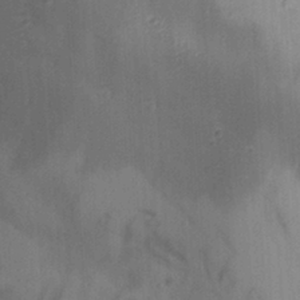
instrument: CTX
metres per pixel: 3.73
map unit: Aa
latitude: 29.7260
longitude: -132.9136
